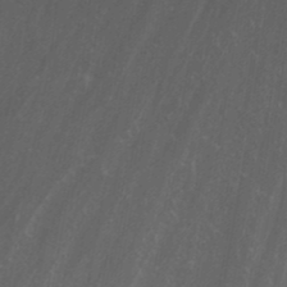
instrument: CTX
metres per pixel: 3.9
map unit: Nhu
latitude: -1.1809
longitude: -78.3845
